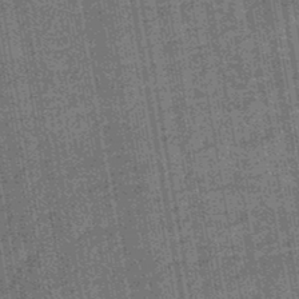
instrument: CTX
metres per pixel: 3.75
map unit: eHb
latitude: -45.7856
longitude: 87.4832
